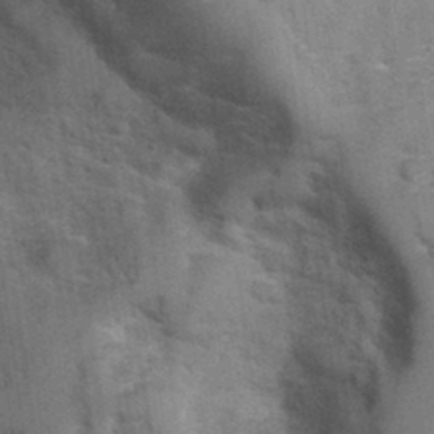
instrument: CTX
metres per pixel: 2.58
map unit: Hve
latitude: 31.8017
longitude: 152.0283
